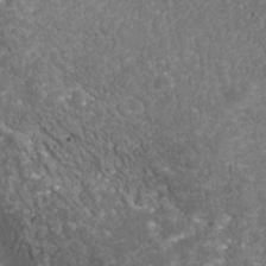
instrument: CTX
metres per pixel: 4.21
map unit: Nhu
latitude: -39.6155
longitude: -83.4993
